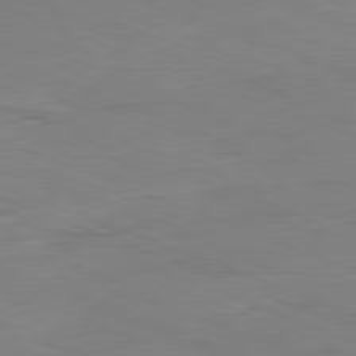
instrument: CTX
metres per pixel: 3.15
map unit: Ap
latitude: -82.0472
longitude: -80.1011
